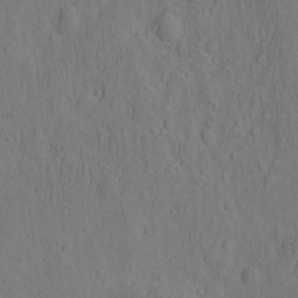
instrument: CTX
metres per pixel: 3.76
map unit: eHh
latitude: -2.8596
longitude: 18.2928
